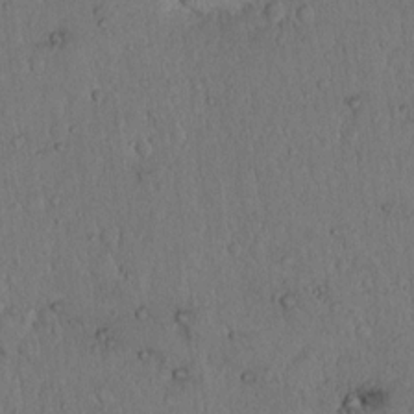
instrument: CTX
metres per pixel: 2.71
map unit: Hto
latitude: 14.5546
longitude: -56.8380
